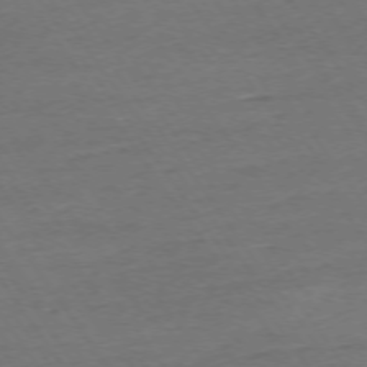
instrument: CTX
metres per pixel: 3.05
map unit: Ap
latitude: -74.9542
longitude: -85.5560
